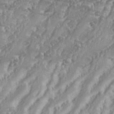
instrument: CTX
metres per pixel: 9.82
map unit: eHh
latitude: 35.1970
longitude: -132.9892
